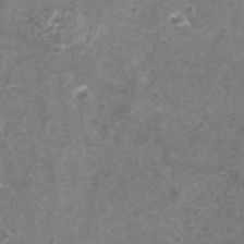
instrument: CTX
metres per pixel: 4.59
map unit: Nhu
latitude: -39.5399
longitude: -81.4615
